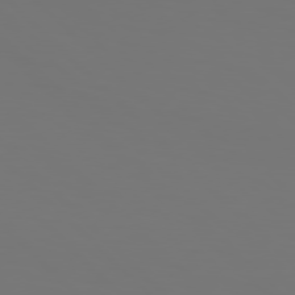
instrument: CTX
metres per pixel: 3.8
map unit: Hpe
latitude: 76.7246
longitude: -134.6490
